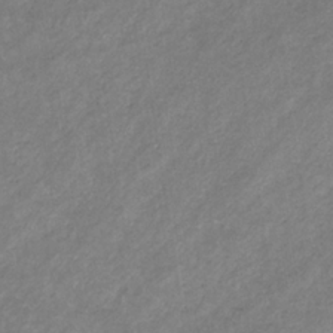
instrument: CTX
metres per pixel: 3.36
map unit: eHb
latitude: -31.9745
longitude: 70.6330
